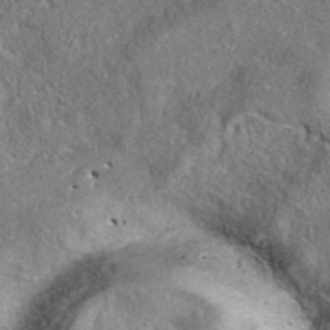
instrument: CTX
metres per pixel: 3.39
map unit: eAb
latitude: 37.5182
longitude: 112.5574
